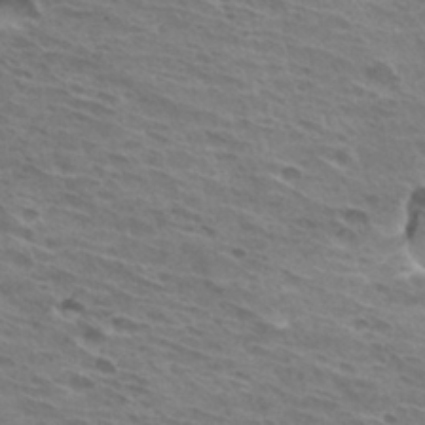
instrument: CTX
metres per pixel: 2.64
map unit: Hto
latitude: 31.6694
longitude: -41.0080
